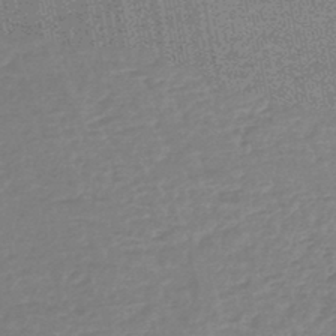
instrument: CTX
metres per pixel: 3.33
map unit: lHb
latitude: -44.9164
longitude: 70.5763
